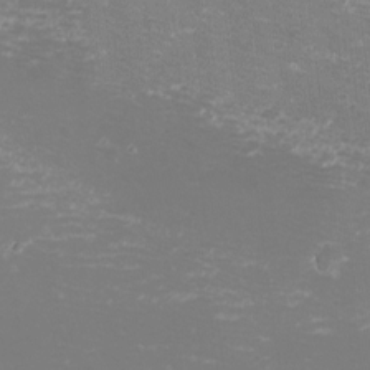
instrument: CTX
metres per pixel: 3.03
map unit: eHh
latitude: -11.6911
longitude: -62.6491
